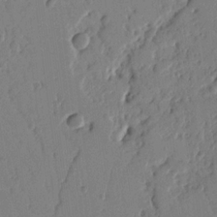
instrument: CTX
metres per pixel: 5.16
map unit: Ht
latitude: 9.9906
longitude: -78.3656
